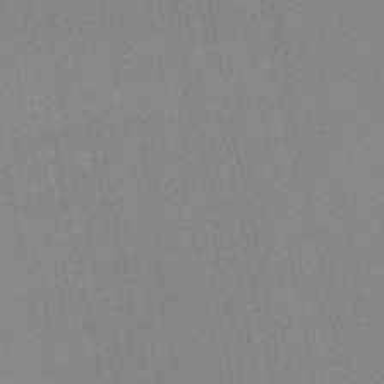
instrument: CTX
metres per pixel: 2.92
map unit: HNb
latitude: -48.1039
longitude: 58.9352
